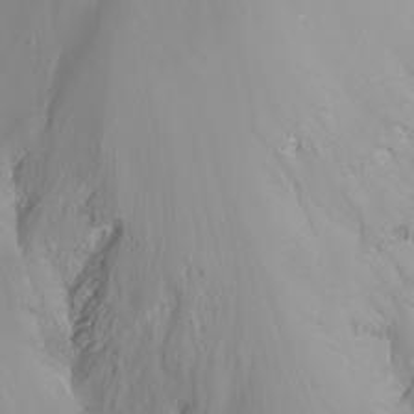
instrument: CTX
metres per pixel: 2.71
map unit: Nhu
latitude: -11.6533
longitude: -64.7057
